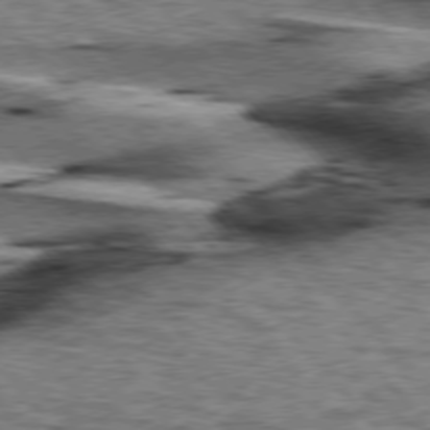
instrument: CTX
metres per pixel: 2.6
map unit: lApd
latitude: 76.4223
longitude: -71.9339
